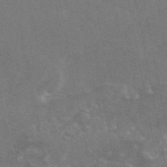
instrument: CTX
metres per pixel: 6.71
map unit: eAb
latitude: 46.3845
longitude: 116.5762
